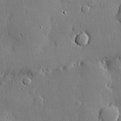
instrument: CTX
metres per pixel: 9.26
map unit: lHvf
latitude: 20.7247
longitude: 145.4832
